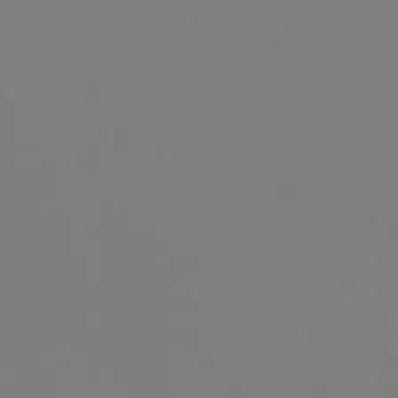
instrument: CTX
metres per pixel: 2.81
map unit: eHh
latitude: -5.1431
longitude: -84.2145
